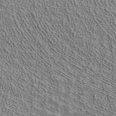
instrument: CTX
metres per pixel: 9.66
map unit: ANa
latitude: 39.1214
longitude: 28.6707
